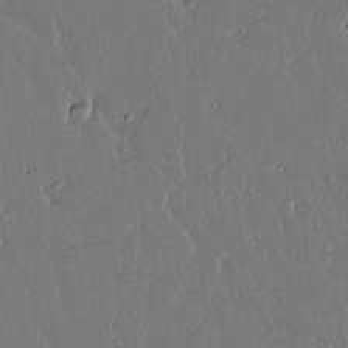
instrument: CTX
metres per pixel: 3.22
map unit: lAvf
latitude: 15.4238
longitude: -127.2915
